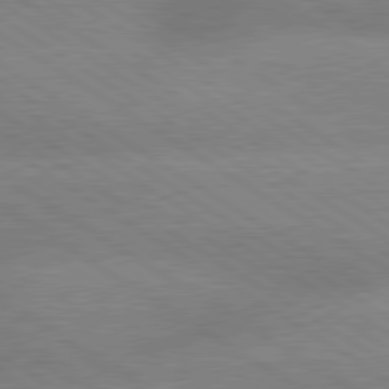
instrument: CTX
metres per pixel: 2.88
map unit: lApd
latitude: 79.7072
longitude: -152.4223
